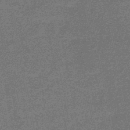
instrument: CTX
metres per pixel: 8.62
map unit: HNb
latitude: -48.1795
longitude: -44.0822
